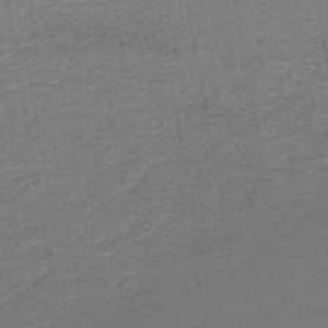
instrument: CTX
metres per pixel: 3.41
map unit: HNb
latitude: -45.8611
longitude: 52.3873
